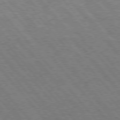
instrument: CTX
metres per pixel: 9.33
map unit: Hpe
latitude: 75.6127
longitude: -140.5167
